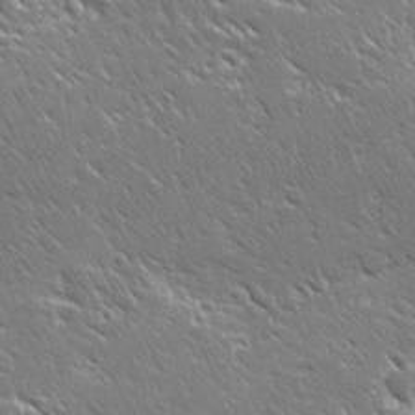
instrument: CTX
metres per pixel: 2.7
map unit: Ave
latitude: 20.3468
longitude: -137.2159
